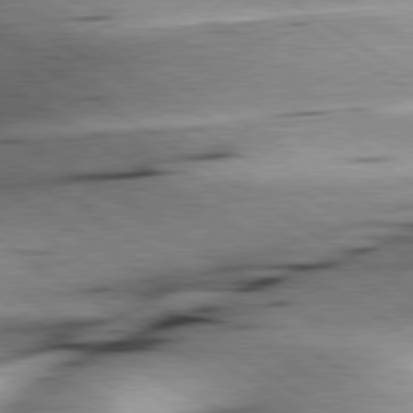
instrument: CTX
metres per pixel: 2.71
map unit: lApd
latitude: 79.5560
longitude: -155.9339
